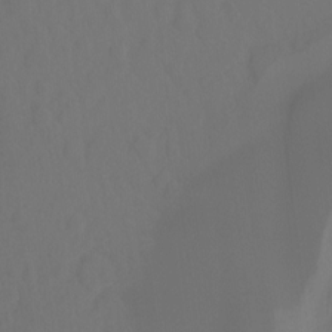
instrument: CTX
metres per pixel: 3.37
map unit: Hto
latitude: -7.8044
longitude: -44.3089
